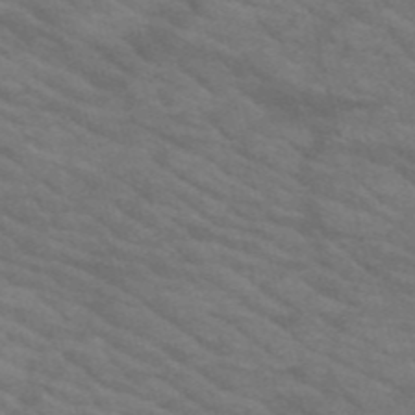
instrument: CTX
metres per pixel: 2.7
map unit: HNb
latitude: -53.1242
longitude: -44.6679
